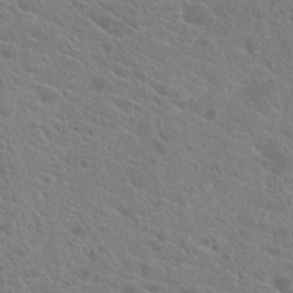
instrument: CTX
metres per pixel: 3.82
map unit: Hto
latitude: 22.2145
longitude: -39.3859
